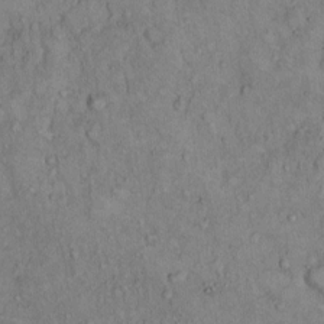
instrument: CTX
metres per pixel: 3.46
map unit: Hto
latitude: 10.8002
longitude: -60.2522
